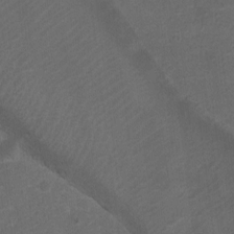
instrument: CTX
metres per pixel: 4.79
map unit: Ht
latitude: 1.2348
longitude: -25.6127
